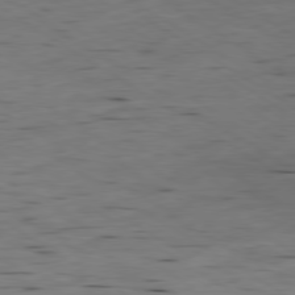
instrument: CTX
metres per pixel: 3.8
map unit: Ap
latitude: -80.0283
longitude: -100.8191
